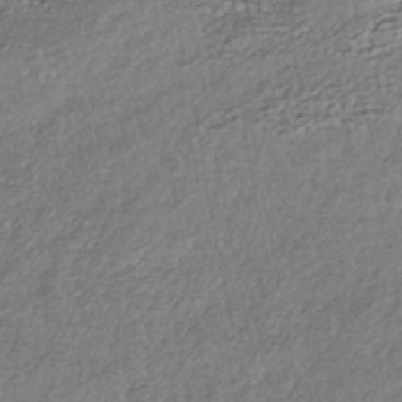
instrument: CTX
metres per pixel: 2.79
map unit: HNhu
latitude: -40.5007
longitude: 107.9367
